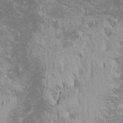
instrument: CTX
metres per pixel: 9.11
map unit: Htu
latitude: -6.6518
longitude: -74.2900
